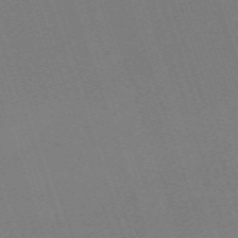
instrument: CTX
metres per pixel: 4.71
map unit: eHh
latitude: -64.2929
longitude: 51.3887
